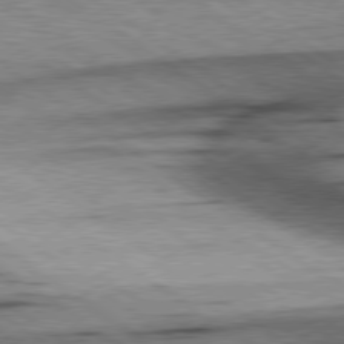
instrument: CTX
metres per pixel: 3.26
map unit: Hpe
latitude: 78.8002
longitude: -155.8772
